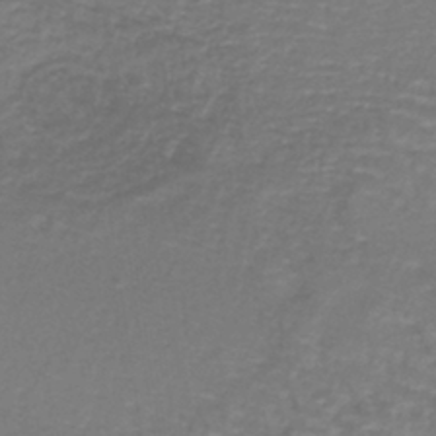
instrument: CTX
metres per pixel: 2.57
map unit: lHb
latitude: -40.9730
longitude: 58.9163
